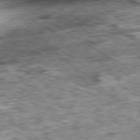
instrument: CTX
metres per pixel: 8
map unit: Ap
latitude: -80.3873
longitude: -90.9514
